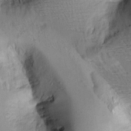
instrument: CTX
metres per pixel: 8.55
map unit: Aa
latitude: 9.1781
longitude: -141.7638
